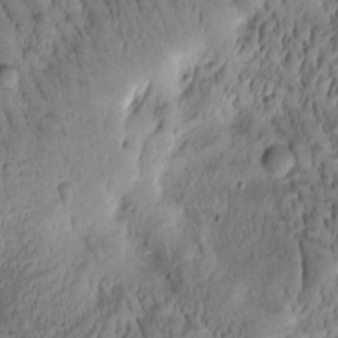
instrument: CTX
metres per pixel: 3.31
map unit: Htu
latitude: -1.7289
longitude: 171.1809
